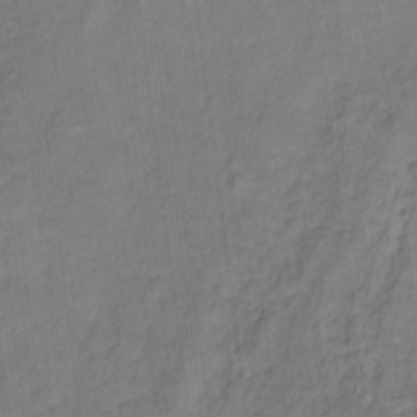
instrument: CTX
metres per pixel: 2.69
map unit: Ht
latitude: 10.5168
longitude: -40.2522
